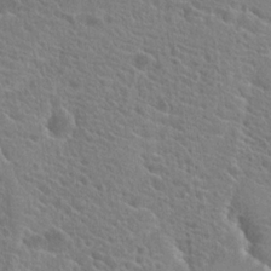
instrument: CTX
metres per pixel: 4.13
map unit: Hto
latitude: 21.2348
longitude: -39.6883
